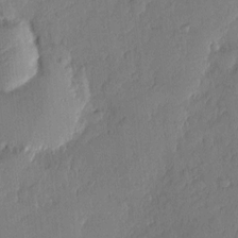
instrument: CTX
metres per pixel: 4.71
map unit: eHh
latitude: 4.0255
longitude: -71.3670
